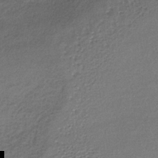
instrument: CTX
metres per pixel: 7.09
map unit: lHb
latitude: -35.2565
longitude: 62.0283
